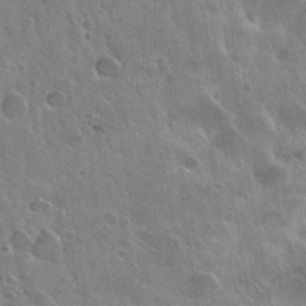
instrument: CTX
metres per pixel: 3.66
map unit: Nhu
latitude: 31.9151
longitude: -53.9528
